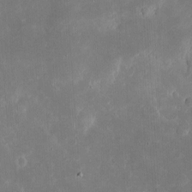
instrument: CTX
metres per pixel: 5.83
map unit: eHh
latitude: 5.4615
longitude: -70.4034
